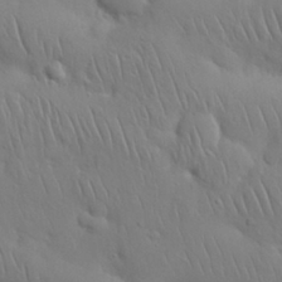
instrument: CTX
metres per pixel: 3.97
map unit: Nhu
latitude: 27.5182
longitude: -68.7435
